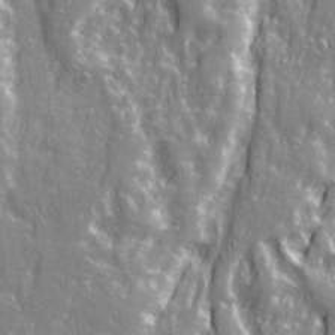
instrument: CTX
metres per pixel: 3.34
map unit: Ave
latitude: 22.2333
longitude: -133.1781
